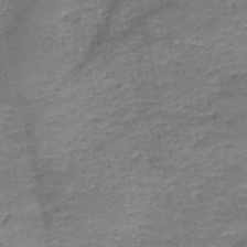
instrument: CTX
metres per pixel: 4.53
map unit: HNb
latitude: -50.1228
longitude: -41.3292
